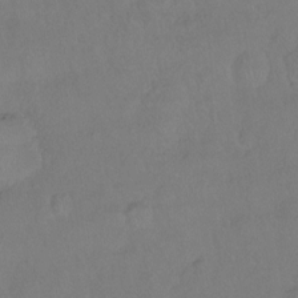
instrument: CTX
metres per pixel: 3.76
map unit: Hto
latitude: -14.2173
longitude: -43.6883
